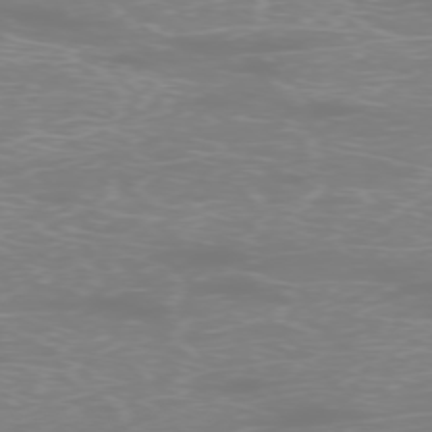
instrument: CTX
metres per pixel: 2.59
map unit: Ap
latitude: -76.7652
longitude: -62.7624
